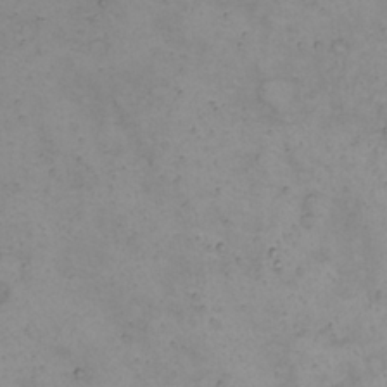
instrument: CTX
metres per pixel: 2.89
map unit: eHh
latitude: 22.3089
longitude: -65.8016
